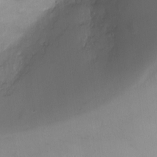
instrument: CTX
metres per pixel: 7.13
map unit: Ht
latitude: -15.8045
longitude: -41.0080
